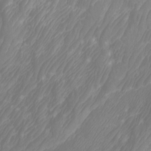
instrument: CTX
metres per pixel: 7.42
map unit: Htu
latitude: -6.8597
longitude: -74.3845
